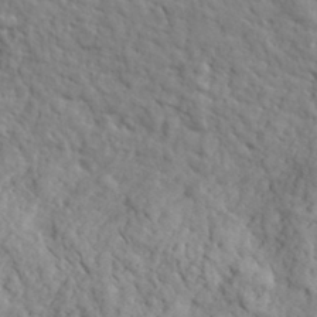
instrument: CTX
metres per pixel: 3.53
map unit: lHvf
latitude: 35.5560
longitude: -86.3089
